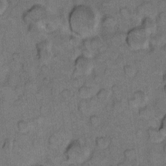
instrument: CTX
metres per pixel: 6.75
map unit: eHh
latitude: 9.5182
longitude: -63.7450
